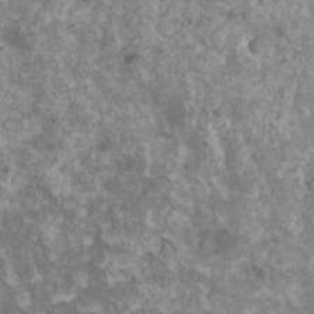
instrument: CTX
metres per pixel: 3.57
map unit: HNhu
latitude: 1.8772
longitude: 7.5021
